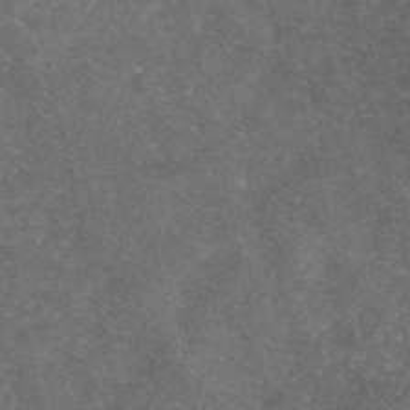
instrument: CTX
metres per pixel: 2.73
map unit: eAb
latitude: 46.8002
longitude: 119.2754
